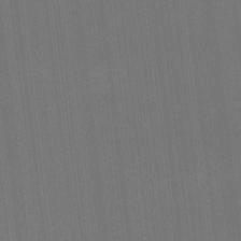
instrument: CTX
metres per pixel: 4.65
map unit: HNhu
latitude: -3.2942
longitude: -3.6505
